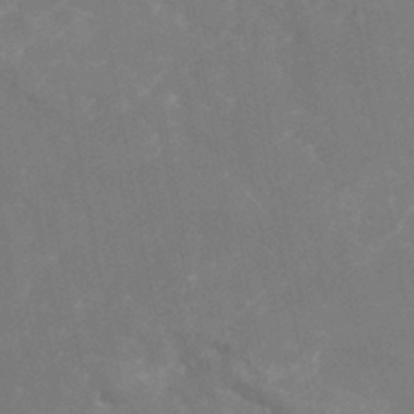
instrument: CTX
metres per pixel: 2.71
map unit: Nhu
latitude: -22.8219
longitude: -56.4601
